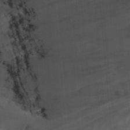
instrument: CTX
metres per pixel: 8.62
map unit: Hto
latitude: 35.8583
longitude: -46.6869
